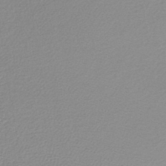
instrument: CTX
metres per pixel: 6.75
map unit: lHb
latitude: -41.5210
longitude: 61.2943
